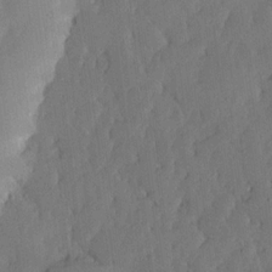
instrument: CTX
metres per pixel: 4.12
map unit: lHvf
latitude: 17.9150
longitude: -115.5749
